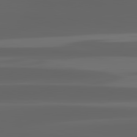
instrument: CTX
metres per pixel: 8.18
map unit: lApd
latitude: 82.8946
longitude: -132.8380
